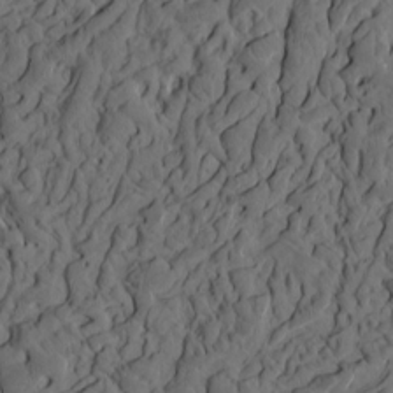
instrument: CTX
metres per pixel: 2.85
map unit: eHh
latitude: -1.4266
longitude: 17.1809
